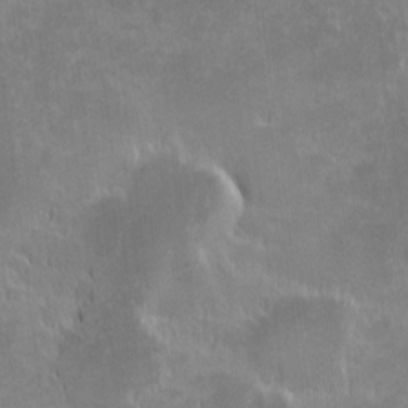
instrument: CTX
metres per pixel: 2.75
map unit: eHh
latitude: -1.5399
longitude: -84.9325
